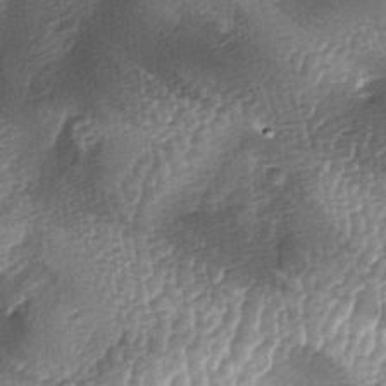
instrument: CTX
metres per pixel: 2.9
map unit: lAa
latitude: -5.9178
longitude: -128.1767
